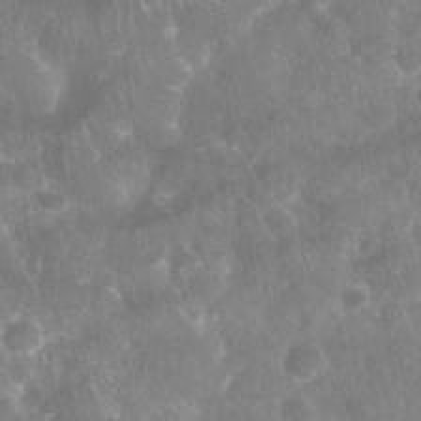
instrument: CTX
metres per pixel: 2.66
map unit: Nhu
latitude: 28.2900
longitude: -64.8758
